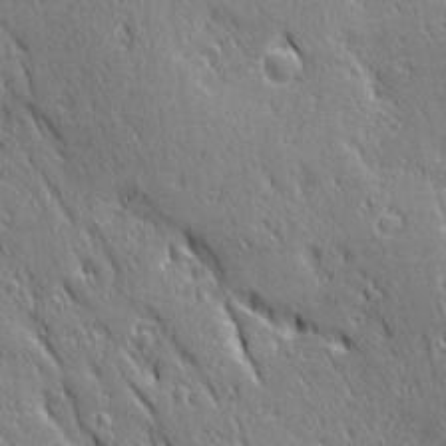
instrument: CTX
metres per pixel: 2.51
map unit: Ave
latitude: 21.0081
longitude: -136.2901
